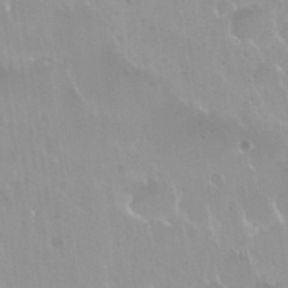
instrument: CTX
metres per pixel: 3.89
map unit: Nhu
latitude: 29.9906
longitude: -56.3278
